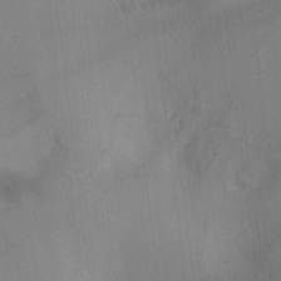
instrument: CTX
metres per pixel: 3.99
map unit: Ht
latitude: -4.1228
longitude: -16.8191
